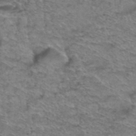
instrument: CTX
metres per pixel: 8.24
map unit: Hto
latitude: 38.5357
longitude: -44.4223
